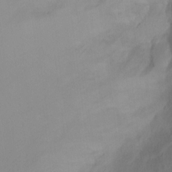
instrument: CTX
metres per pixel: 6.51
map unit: Ht
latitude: 1.5371
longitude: -36.3279
